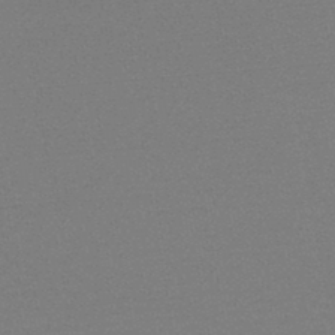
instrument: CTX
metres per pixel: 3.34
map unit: lHb
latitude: -45.2943
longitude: 63.3887
